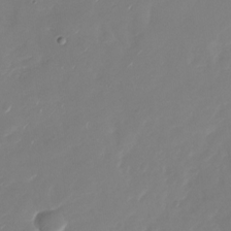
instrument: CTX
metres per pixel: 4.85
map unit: Nhu
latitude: -27.5588
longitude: -74.2900
